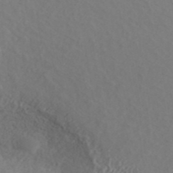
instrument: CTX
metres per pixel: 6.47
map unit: ANa
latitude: 41.4804
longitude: 32.8975
